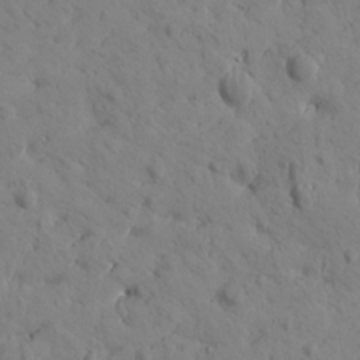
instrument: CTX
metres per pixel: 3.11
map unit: Htu
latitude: 1.6505
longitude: 178.2739
